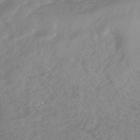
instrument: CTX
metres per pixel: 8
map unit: lHb
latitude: -44.7841
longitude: 79.4454
